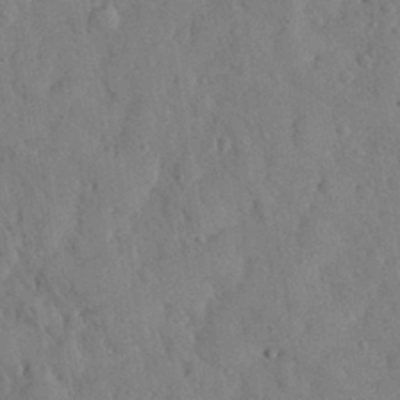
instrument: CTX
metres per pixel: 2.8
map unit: eHh
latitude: 28.4034
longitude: -76.1200
